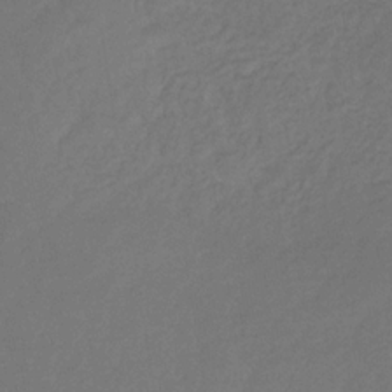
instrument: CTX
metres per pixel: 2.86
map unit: eHb
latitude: -31.2565
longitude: 71.7100
